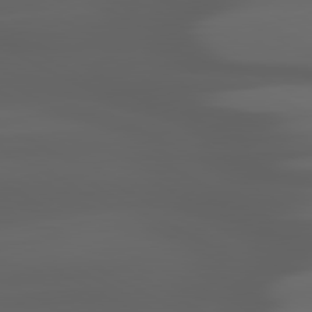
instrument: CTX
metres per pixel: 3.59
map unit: lApd
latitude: 80.3656
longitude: -140.2333
